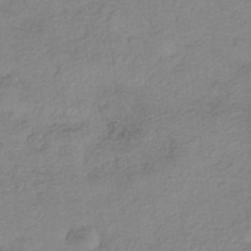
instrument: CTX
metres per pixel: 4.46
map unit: eHh
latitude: -42.2550
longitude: 119.4077
